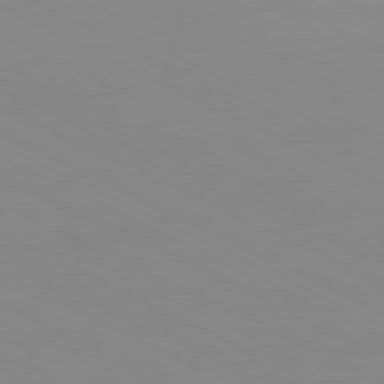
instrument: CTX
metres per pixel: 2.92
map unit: Ap
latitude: -80.9542
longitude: -94.3090
